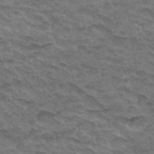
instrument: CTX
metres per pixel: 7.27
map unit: Hto
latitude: 32.6679
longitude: -47.5560
